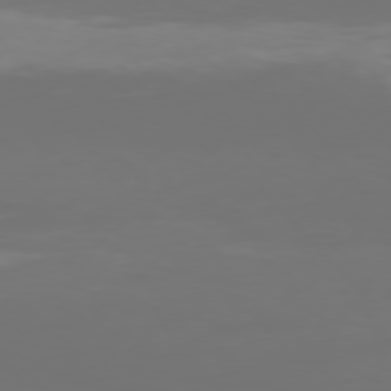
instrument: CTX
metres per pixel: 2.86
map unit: Hpe
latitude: 76.1389
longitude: -133.8394
